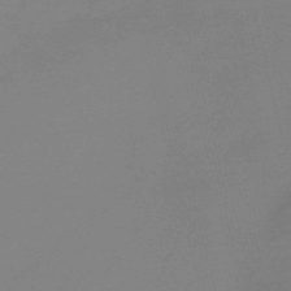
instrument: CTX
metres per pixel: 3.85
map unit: Nve
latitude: -57.2187
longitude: 62.9163
